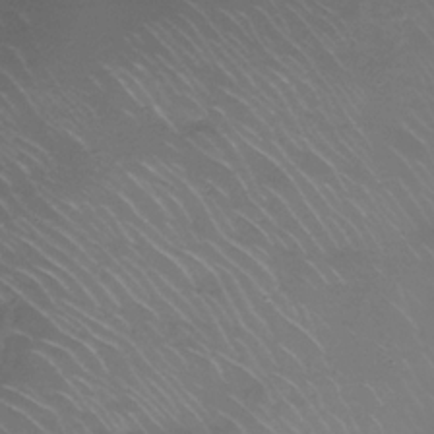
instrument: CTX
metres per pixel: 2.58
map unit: Nhe
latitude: -32.7841
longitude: -92.5923
